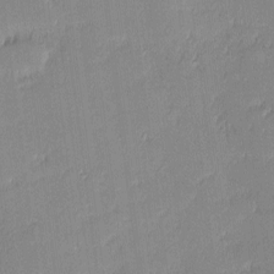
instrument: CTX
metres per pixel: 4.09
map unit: eHh
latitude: -1.1432
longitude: -83.6882
